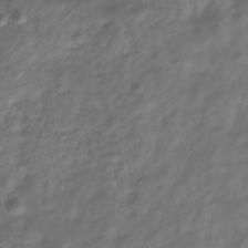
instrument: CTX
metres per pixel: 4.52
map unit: Hve
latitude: -33.2565
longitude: 90.4629
